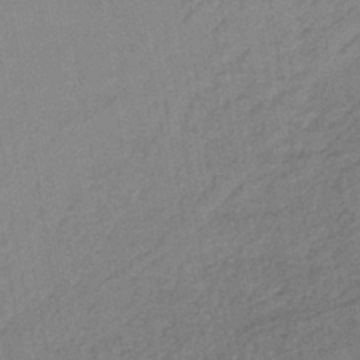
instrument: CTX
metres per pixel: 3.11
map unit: lHb
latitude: -40.8408
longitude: 60.9164
